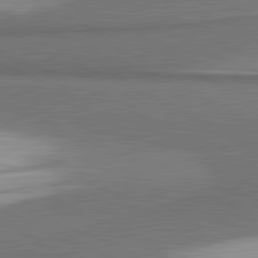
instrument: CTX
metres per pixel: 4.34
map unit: lApd
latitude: 81.7450
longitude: 175.5588
